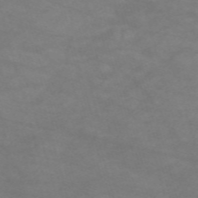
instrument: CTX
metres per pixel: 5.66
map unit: Nve
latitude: -59.4076
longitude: 59.1998
